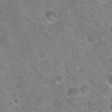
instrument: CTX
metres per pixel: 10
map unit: Hto
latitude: 22.2145
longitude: -52.7624
